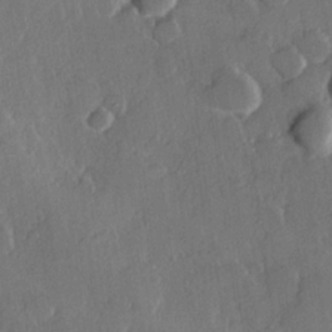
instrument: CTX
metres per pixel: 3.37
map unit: Hve
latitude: 22.5735
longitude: 149.3132
